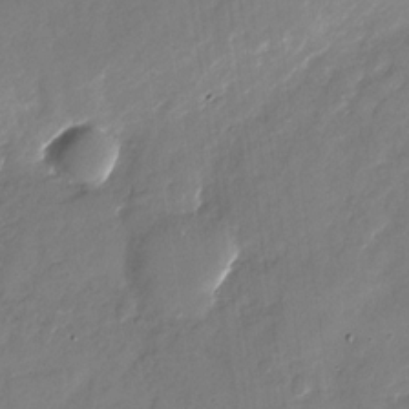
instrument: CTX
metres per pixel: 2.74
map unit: Nhu
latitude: -27.7099
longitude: -73.4805
